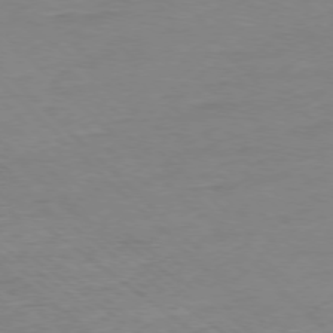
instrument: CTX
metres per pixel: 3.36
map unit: Ap
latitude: -77.7289
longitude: -82.1199
